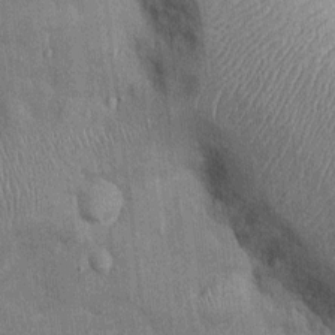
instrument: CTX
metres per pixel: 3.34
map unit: Ht
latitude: -3.0675
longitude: -14.1767
